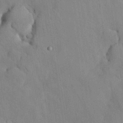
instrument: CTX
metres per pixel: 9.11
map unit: Nhu
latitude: 26.6869
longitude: -72.2901
